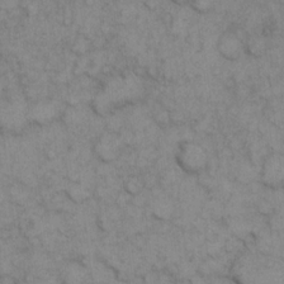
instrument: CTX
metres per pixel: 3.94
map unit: eHh
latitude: 7.1025
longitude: -64.9514
